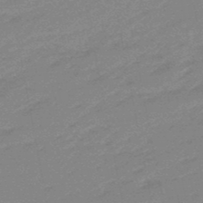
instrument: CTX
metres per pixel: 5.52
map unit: lHb
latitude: -48.4629
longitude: 81.7856
